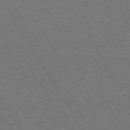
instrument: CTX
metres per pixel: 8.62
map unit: Hpe
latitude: 73.5372
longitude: -123.4993
